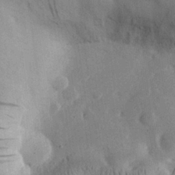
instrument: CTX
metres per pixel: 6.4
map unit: eHh
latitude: 26.1200
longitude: -68.4790
